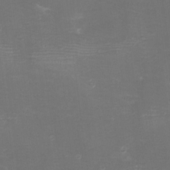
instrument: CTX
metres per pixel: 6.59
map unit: eHh
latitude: -6.4818
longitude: -78.7247
